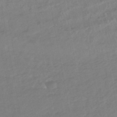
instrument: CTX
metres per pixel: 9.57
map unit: HNhu
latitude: -46.6329
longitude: 92.8597
